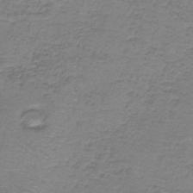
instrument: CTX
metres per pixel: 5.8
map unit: HNb
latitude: -36.7841
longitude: 53.7666
